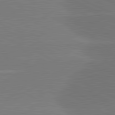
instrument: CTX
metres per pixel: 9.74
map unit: lApd
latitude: 81.5938
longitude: -154.3845
